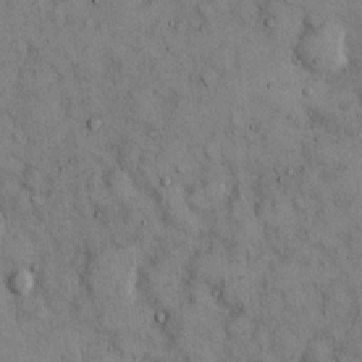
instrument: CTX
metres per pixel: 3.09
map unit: Hto
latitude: 13.2537
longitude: -60.0822
